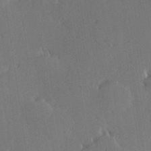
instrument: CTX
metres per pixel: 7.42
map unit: Hve
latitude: 27.2915
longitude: -93.6882
